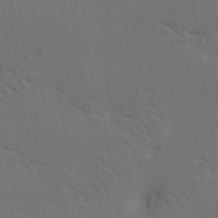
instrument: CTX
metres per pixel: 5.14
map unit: lAa
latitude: 19.6316
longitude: -139.4048
